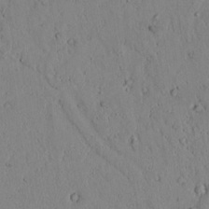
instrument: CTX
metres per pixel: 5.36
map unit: lAvf
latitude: 6.7435
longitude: 169.2565
